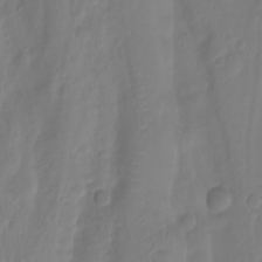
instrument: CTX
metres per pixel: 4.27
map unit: Nhu
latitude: -13.3510
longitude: -62.1767
